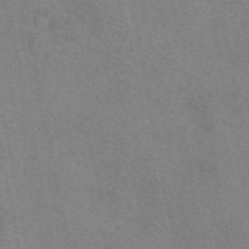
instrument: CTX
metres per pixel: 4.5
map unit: eAb
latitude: 50.2900
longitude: 116.5195
